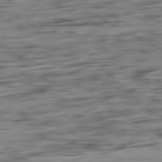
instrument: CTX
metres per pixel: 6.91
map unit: Ap
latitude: -81.0109
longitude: -96.6490
